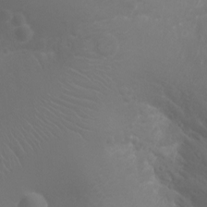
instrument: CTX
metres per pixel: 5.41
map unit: Ht
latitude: -4.1039
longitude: -24.4412
